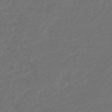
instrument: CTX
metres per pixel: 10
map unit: lHb
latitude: -43.9367
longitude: 71.1998
